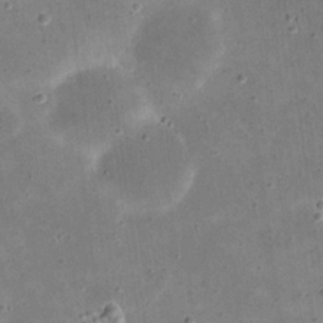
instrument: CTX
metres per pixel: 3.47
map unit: eHh
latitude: 21.7261
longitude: -66.8569
